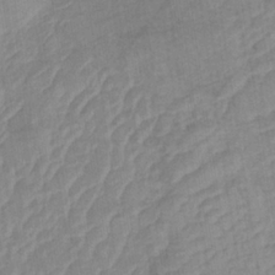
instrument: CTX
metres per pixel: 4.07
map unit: lHb
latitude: -34.3684
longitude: 71.8800
